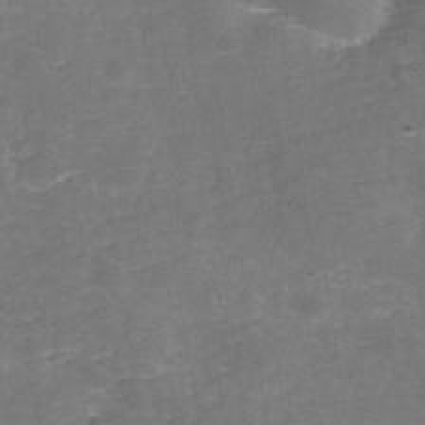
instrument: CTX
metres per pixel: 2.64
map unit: Hve
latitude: -29.9745
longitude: 92.7652
